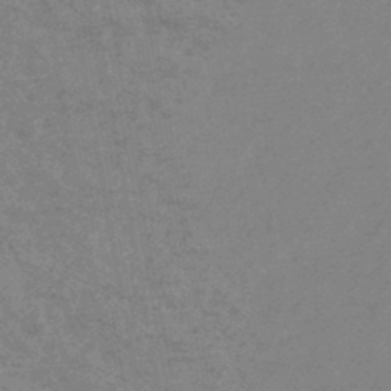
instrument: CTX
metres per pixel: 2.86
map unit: HNhu
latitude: -44.0472
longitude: 89.5966
